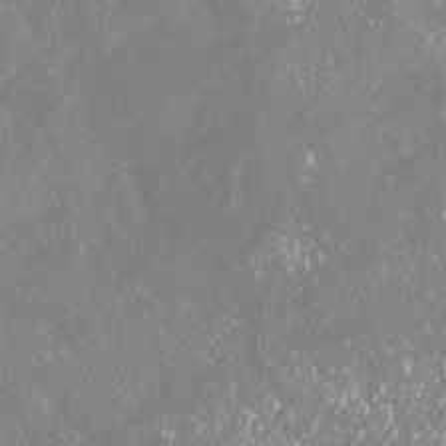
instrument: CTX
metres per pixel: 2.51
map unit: Nhu
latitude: -18.5196
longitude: -57.8016
